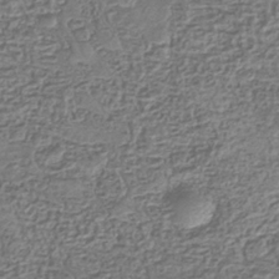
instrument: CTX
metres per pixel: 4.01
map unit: eHb
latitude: -35.5777
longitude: 80.2551
